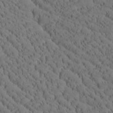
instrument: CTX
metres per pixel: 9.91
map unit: Htu
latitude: -4.1416
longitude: 173.5399
